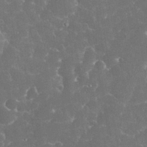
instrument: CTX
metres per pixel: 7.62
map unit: eHh
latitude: 33.5371
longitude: -63.5371
